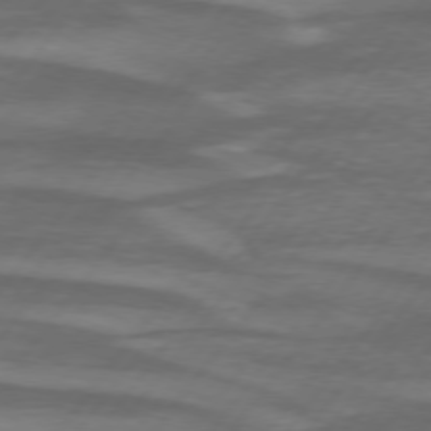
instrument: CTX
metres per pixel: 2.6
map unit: lApd
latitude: 74.8380
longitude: -78.4790
